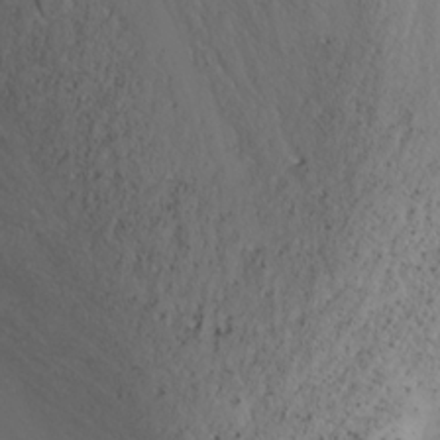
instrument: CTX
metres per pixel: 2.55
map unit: Nhu
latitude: -5.8044
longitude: -68.9891
